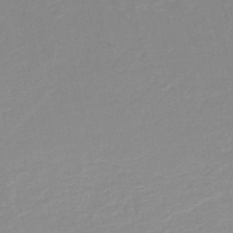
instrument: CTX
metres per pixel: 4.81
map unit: HNb
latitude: -48.8408
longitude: -44.2144
